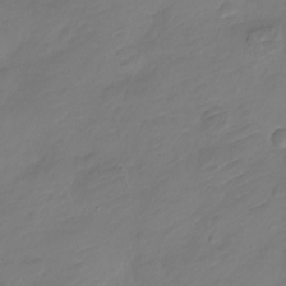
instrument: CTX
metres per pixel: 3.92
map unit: Nve
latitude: -18.0850
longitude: 106.5952
